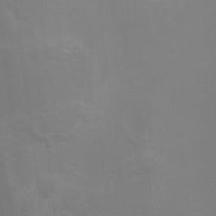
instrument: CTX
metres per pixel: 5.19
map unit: Hto
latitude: -7.4643
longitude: -51.2914
